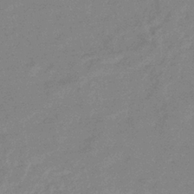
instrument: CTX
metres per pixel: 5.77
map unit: eHb
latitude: -36.3306
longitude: 76.8597
